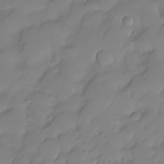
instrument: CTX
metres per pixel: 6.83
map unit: HNhu
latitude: -23.7100
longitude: 50.5196
